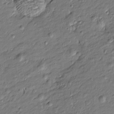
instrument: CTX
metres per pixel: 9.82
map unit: Htu
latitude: -7.8233
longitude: 177.1809
